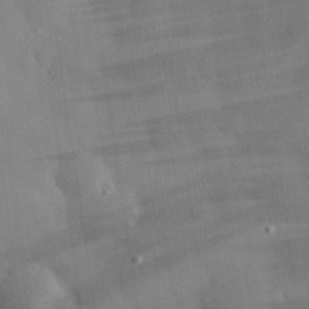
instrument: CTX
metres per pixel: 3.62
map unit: eHh
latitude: 30.7058
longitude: -72.3846
